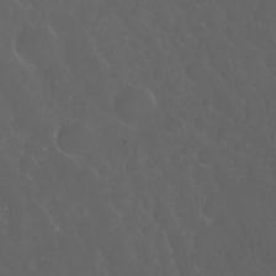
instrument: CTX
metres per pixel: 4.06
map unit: Nhu
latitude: 23.5749
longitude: -62.1578
